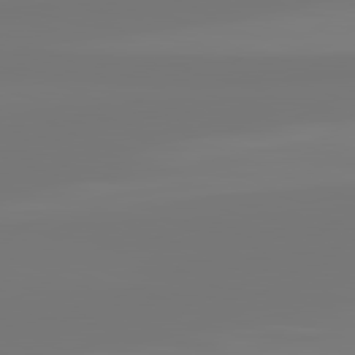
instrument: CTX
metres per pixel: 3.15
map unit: lApd
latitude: 81.9528
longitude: -176.0444
